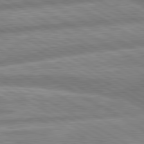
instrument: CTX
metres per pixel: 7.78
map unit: lApd
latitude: 80.3467
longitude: -166.2522
